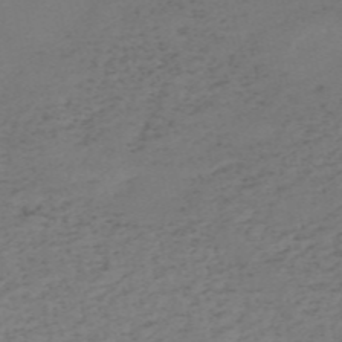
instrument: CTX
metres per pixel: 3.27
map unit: HNb
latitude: -55.8611
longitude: -43.9717
